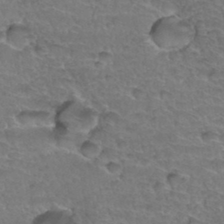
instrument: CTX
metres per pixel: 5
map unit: Hto
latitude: 34.9891
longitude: -46.8380
